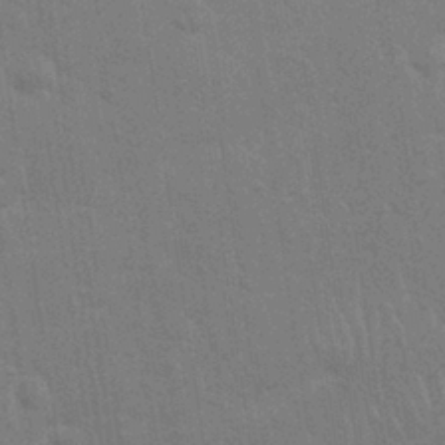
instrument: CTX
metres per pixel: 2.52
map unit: Nhu
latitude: 27.9717
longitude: -64.4790
